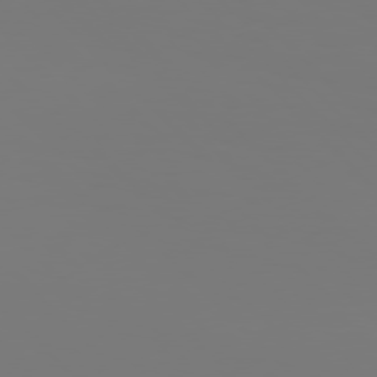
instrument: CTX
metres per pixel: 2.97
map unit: Hpe
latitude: 77.5371
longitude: -136.1011
